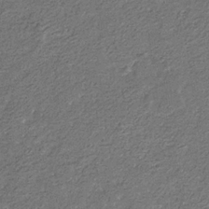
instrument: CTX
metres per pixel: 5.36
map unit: eHb
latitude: -30.8786
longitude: 69.7855
